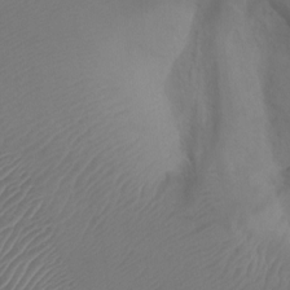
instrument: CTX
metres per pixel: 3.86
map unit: Ht
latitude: 1.8016
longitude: -21.2915
